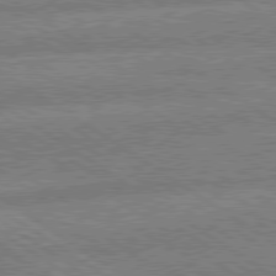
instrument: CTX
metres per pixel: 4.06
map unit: lApd
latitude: 79.4238
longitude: -162.1578
